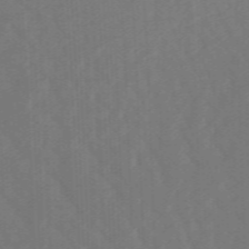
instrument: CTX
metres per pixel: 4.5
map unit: lHb
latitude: -48.8597
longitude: 83.9178
